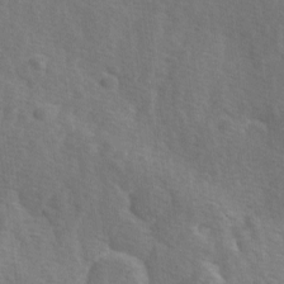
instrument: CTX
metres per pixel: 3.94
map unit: Ave
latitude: 0.6868
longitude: -112.0633
